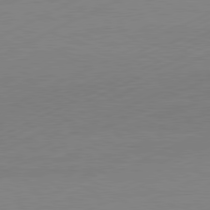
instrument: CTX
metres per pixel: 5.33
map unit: Hpe
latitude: -81.6533
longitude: 12.4818
